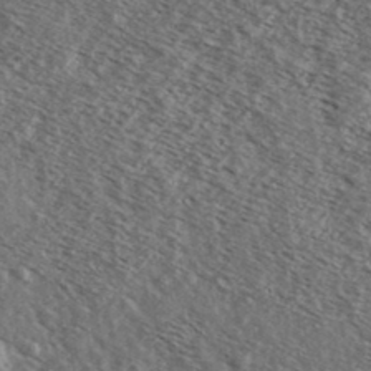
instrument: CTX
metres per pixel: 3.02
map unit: Ave
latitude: 38.4790
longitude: -109.0080
